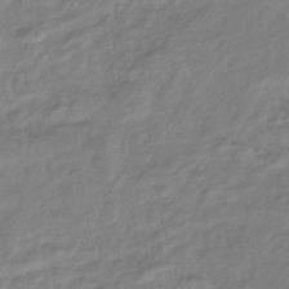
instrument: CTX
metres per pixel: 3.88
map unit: eHb
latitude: -40.9164
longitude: 80.4062
